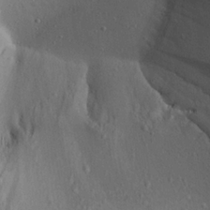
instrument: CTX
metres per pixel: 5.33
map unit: Aa
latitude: 22.2522
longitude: -139.7072
